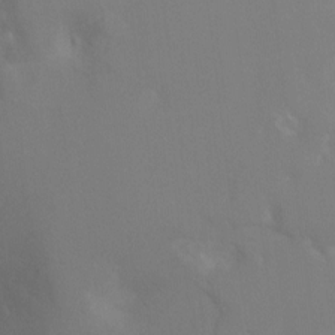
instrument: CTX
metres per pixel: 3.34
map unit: Ht
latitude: -4.9352
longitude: -25.3292
